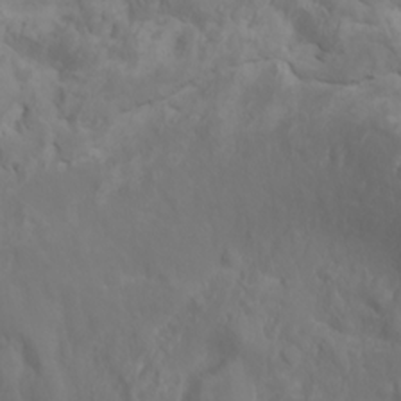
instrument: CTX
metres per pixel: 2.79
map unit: Nhu
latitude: -4.6518
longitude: -86.5734
